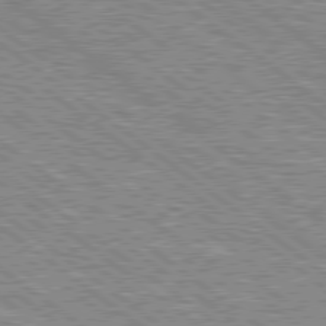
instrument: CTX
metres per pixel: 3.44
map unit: Hpe
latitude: 78.8569
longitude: -156.9702
